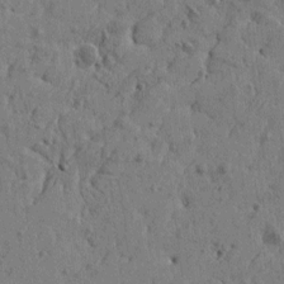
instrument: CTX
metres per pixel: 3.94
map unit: Htu
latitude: -5.8800
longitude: 179.6533
